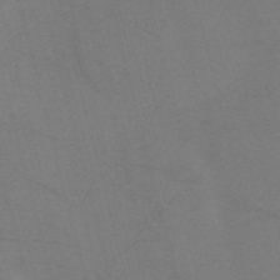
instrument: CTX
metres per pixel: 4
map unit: Nve
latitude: -57.8611
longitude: 51.1620
